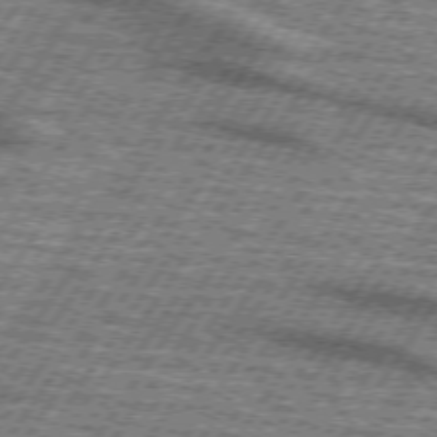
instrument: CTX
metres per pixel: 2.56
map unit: lApd
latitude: 73.4805
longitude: -70.6490
